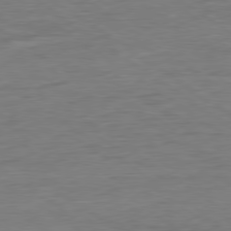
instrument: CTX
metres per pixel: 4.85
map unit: Ap
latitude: -80.1795
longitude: -80.2900
